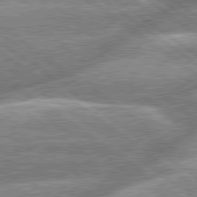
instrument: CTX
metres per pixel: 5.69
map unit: lApd
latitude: 79.6505
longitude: -158.5546
